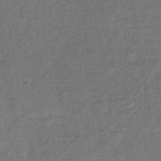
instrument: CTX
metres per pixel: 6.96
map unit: lHb
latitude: -35.1620
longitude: 65.6344
